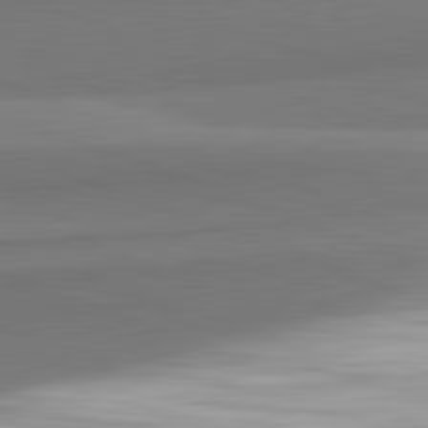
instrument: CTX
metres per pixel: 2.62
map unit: lApd
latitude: 82.4223
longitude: 153.1620
